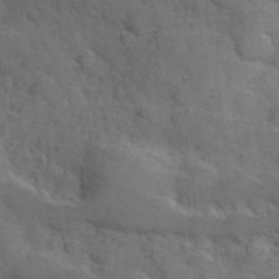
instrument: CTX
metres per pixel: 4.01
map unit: Hve
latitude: 31.2915
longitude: 151.2754
